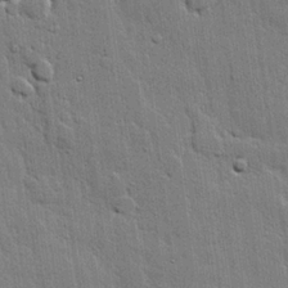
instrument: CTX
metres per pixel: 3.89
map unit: lHvf
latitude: 20.4223
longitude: 145.9367
